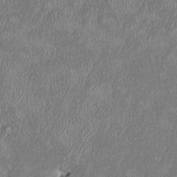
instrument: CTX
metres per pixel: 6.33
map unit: HNhu
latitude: 2.5545
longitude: -5.8016
